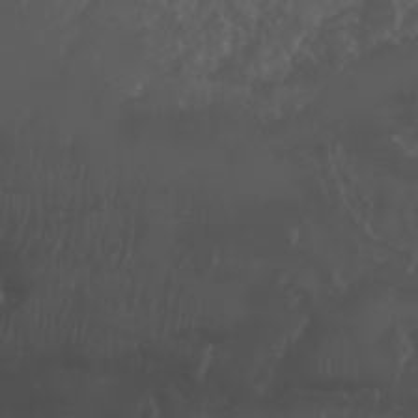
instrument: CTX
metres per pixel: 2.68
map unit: Nhu
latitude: 26.3278
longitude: -64.4034
